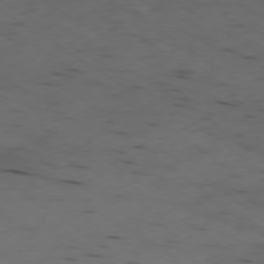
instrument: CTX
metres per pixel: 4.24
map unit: Ap
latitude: -77.6911
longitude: -72.3657
